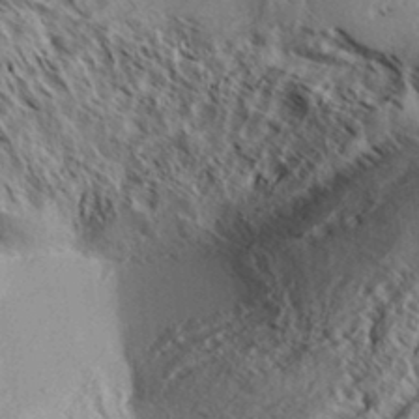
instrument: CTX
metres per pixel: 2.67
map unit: Aa
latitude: 33.0836
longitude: -137.8584
